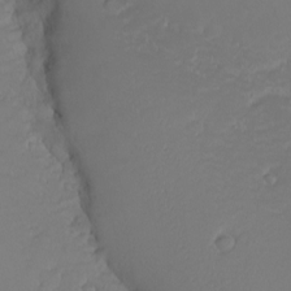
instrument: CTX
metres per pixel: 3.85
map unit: eHh
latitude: -7.5777
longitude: -70.7435
